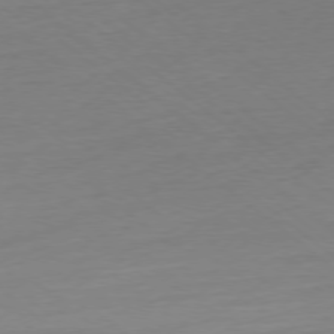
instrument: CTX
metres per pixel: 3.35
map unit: Ap
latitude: -78.1794
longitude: -76.4034
